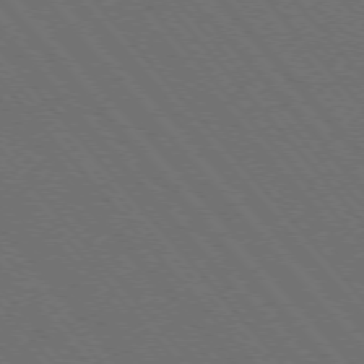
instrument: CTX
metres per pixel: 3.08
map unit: Hpe
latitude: -76.0661
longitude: -16.1578
